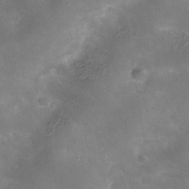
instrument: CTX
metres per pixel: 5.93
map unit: Hve
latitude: -31.7855
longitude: 93.8044
